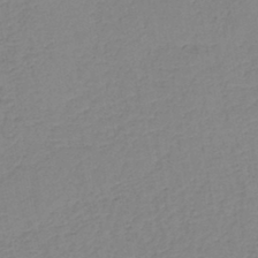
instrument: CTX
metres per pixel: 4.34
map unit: HNb
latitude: -45.2943
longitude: -42.6868
